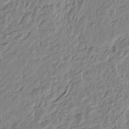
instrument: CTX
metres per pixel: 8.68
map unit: Htu
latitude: -4.5384
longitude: 179.9178
